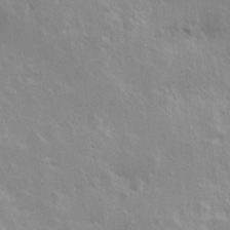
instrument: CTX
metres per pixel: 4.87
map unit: Hve
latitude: 23.8394
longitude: 145.8422
